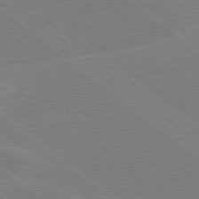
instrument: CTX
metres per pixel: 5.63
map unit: Hpe
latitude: 78.5357
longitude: -160.5923
